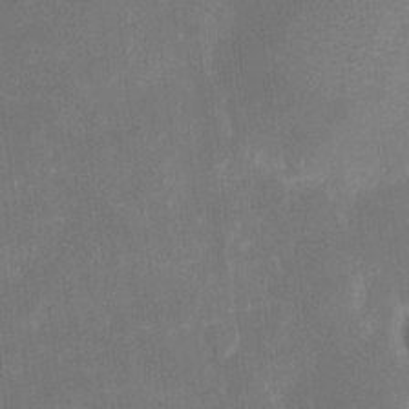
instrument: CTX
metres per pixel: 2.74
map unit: eHh
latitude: 5.8583
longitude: -69.5938
